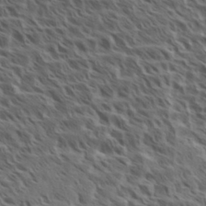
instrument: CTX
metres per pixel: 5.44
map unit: eHh
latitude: 35.4048
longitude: -139.1025
